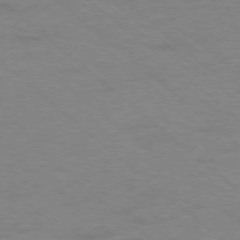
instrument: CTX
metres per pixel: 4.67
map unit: Ap
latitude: -78.6896
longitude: -68.1767
